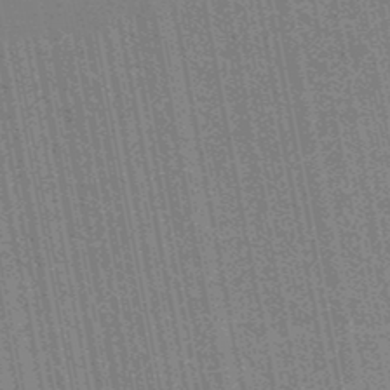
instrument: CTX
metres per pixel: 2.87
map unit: HNb
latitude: -49.2754
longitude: -49.2348
